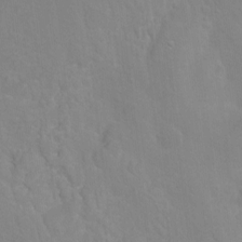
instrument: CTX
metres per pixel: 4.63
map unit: Nhu
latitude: -8.0094
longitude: -43.8772
